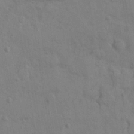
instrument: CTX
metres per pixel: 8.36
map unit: Nhu
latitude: 0.0255
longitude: -15.8395
